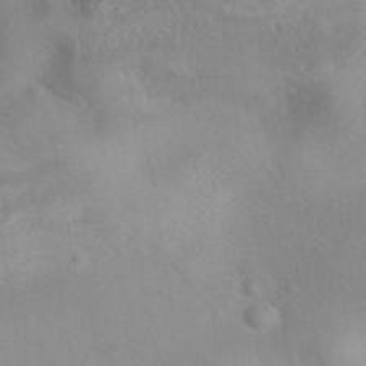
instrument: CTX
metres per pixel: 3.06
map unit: eAb
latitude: 40.6301
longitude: 106.4629
